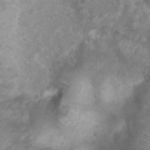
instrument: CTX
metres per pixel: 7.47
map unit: Nhu
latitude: 2.9324
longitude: -24.7435
